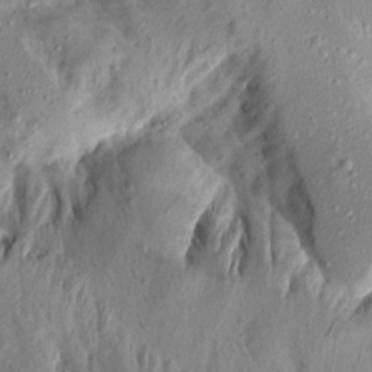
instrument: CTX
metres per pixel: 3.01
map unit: Aa
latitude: 14.8191
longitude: -144.1955
